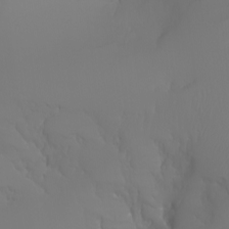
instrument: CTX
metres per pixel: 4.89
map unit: Aa
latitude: -6.8219
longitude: -85.4615
